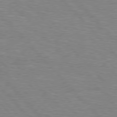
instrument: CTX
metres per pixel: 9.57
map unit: Hpe
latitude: 76.7624
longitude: -150.8758
